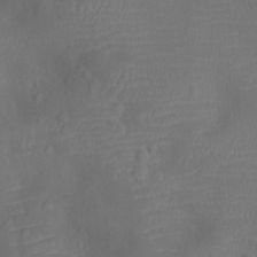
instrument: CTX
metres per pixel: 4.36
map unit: Ht
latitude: -10.2740
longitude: -21.8206
